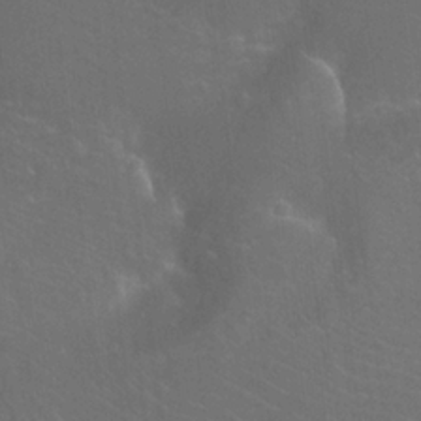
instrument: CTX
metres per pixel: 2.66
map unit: Nhu
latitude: -12.1984
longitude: -72.7436
